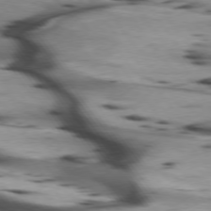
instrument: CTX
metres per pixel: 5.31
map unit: lApd
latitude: 75.7072
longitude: -64.5924
